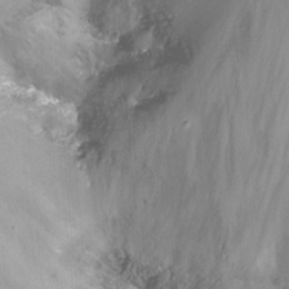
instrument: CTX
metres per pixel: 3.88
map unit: Nhu
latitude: -15.6722
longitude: -51.8394
